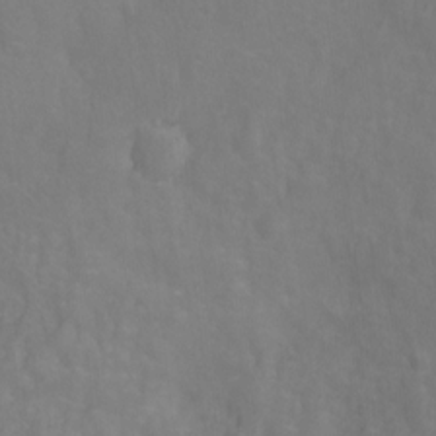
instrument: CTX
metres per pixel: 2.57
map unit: Ht
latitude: -1.2565
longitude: -33.7261
